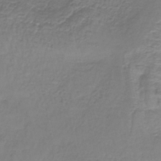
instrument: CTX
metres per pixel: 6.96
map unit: lHb
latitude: -37.5021
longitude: 61.7856
